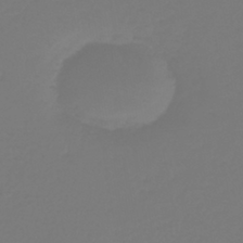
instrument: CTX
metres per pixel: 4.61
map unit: lHb
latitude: -42.6707
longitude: 60.2928
